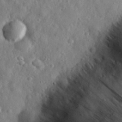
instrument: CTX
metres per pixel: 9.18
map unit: eHh
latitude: 30.4034
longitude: -74.4979
